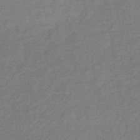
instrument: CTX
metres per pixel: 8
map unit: lHb
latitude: -35.9178
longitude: 68.8408
